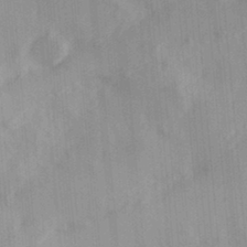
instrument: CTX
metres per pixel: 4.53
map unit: Hve
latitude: 31.3293
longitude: 148.8786
